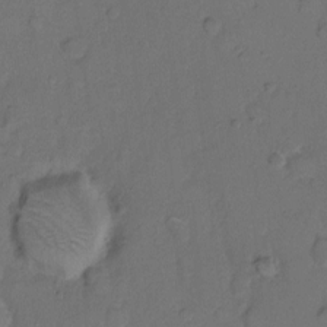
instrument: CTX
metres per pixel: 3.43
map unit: eHh
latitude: 8.1956
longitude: -62.2901
